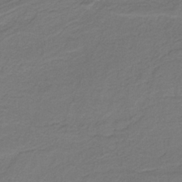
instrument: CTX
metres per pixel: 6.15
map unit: HNb
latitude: -38.8786
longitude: 53.3509
